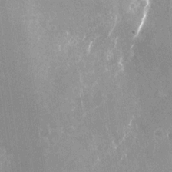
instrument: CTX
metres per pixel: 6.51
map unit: Nhu
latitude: -25.3887
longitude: -71.8961
